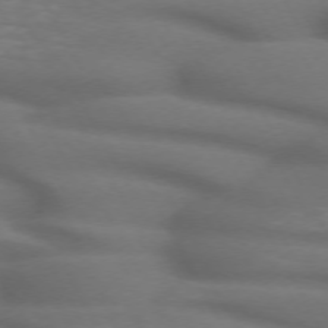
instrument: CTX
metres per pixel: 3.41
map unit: lApd
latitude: 71.6694
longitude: -51.7260
